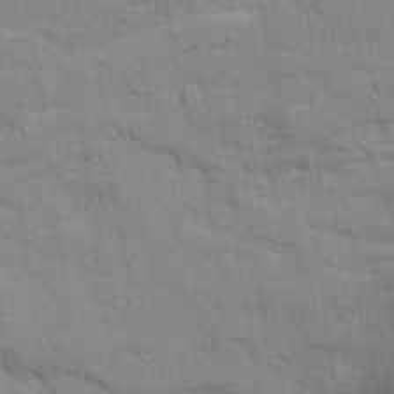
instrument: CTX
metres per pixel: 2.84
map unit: Ave
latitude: 20.4223
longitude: -129.4615
